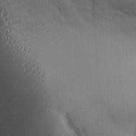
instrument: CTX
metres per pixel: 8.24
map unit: Aa
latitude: 31.8773
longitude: -141.4615
